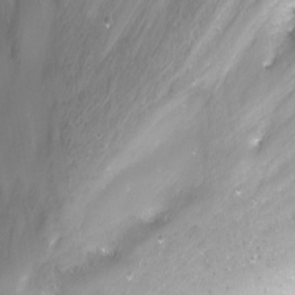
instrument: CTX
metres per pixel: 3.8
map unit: Nhu
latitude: -12.3306
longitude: -61.7071
